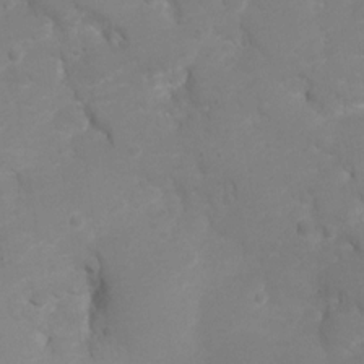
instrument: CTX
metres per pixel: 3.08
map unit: Hto
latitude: 4.4979
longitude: -33.1025
